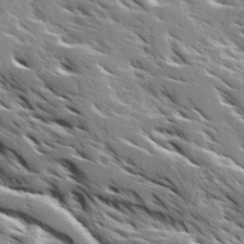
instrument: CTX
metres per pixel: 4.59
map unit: Ave
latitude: 16.8947
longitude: -129.8394
